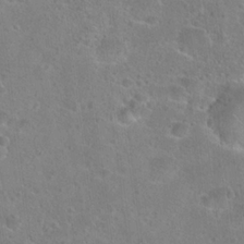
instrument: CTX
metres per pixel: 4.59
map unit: Hto
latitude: 22.8758
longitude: -45.5749
